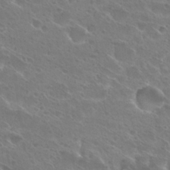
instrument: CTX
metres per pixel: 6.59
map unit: Hto
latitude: 27.3860
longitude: -40.1010
